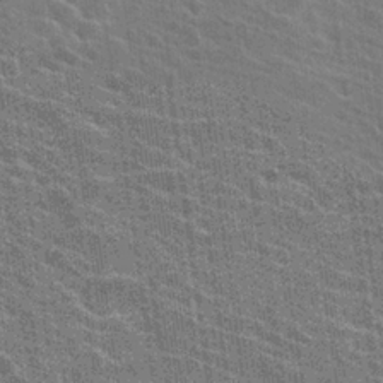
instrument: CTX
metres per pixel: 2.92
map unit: Hto
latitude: 23.2915
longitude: -40.7813
